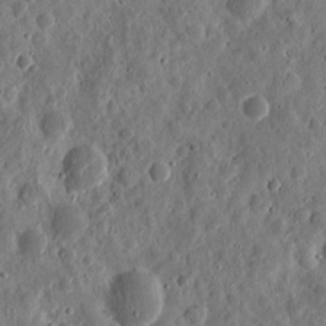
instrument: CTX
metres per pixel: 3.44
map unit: eHh
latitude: 10.7057
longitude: -73.7639
